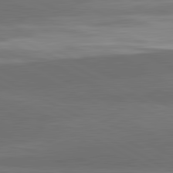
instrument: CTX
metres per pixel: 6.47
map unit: lApd
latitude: 82.0255
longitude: 159.8422
